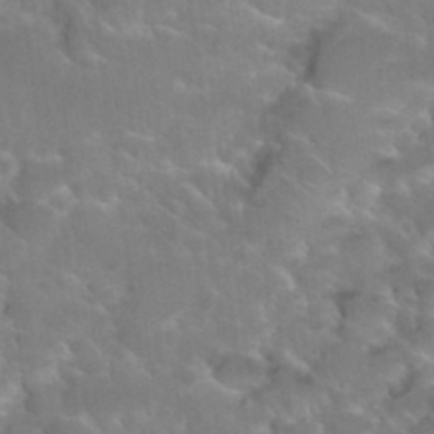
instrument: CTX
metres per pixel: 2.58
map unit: Hto
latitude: 35.7449
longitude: -46.1578
